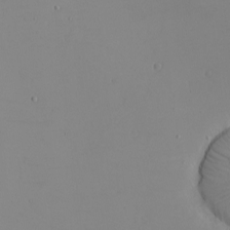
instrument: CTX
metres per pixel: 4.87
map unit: eHh
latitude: -5.5399
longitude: -80.5546
